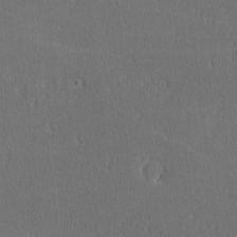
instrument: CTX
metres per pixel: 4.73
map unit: lHvf
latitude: -11.7289
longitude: -99.8016
